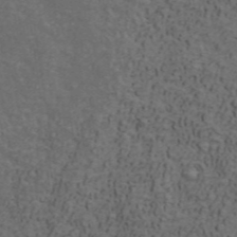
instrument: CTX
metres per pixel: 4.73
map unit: ANa
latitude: 42.5168
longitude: 29.4832
